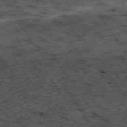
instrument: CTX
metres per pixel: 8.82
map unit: Hpe
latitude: -74.0283
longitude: 3.6532
